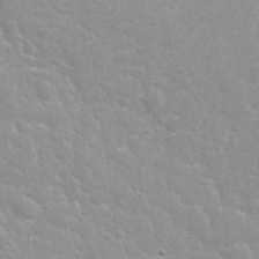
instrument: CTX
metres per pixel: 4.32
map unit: Hto
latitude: 32.6113
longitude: -50.7435
